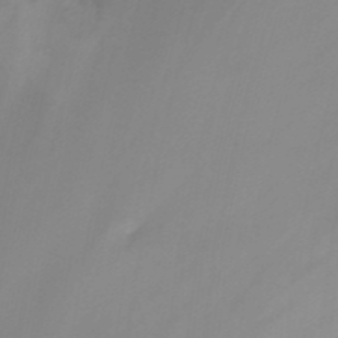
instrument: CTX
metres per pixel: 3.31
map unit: Nhu
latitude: -14.5385
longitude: -55.9717
